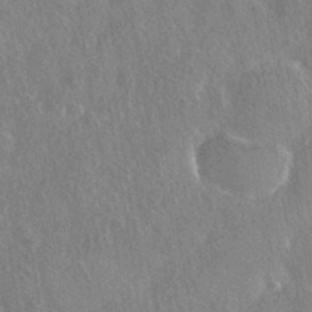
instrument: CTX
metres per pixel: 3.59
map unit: HNhu
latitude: -41.6155
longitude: 98.5763
